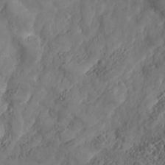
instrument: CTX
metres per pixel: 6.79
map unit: Nhe
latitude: -37.0864
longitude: 138.0283
